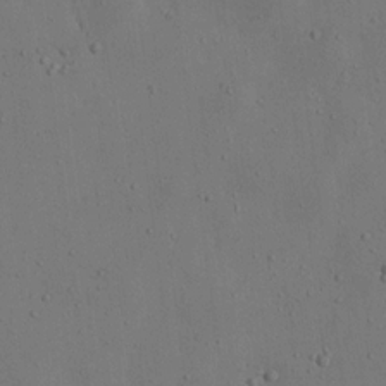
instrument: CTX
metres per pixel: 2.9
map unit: Nhu
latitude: 19.1403
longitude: -72.3846
